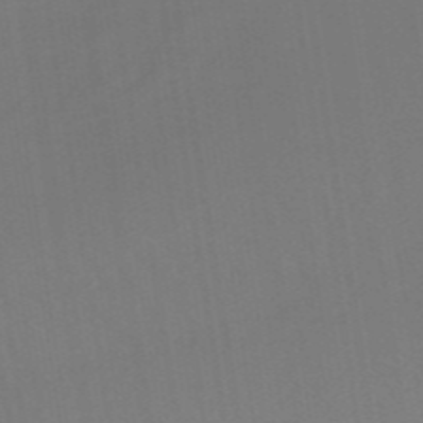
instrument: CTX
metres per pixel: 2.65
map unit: eHb
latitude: -48.6519
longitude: 87.5588
